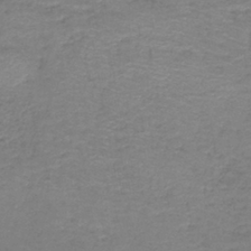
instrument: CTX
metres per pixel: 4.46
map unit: HNb
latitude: -38.2551
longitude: 50.9731
